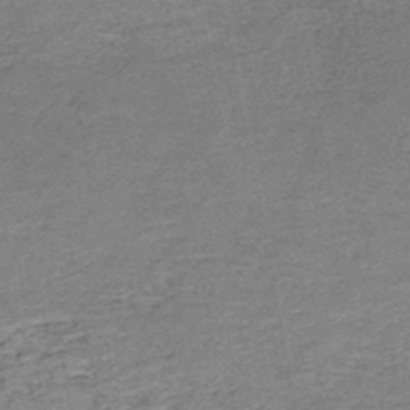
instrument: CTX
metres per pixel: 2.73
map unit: HNb
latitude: -49.9178
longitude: -49.6694
